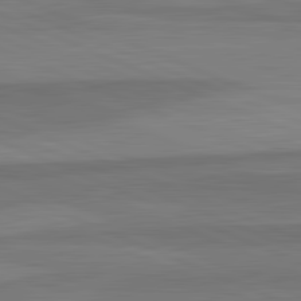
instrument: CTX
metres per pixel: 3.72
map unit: lApd
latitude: 82.8380
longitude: 157.7666
